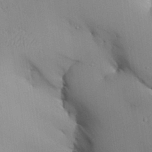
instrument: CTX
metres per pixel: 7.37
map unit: Aa
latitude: 27.8395
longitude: -129.5371
